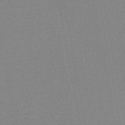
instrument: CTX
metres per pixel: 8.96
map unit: HNb
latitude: -45.5777
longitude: -40.0444
